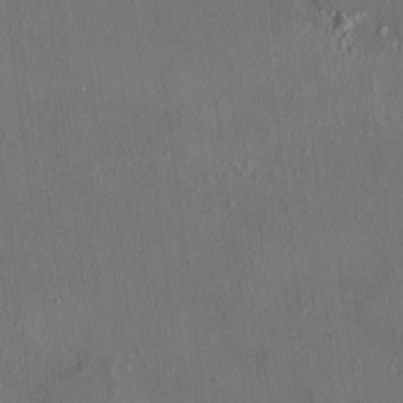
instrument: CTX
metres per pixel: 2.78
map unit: HNhu
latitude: 5.6505
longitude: 7.2187
